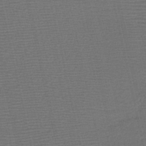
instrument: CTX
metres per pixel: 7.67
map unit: HNb
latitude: -47.5021
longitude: -41.4993
